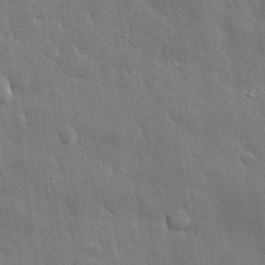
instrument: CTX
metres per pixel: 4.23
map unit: eHh
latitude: 30.9514
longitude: -78.9703
